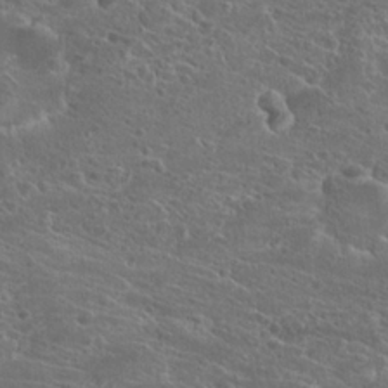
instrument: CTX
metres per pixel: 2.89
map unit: Hto
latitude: 19.3292
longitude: -36.8758
